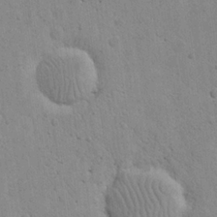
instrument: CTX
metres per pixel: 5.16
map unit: eHh
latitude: 21.8206
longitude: -68.5546
